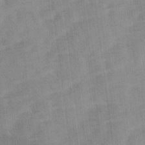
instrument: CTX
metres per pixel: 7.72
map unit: Ave
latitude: 11.5371
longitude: -106.4979
